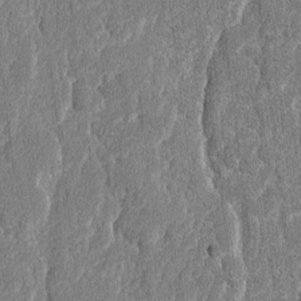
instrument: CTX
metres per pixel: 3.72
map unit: lAvf
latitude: -8.1228
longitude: -114.4223
